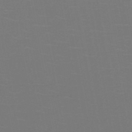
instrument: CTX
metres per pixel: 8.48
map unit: HNb
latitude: -50.6518
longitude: -45.8961
